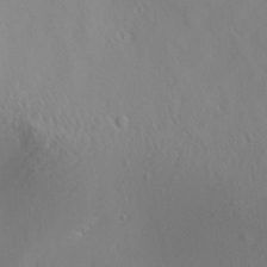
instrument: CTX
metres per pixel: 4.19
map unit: Aa
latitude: 12.7246
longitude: -142.7246
